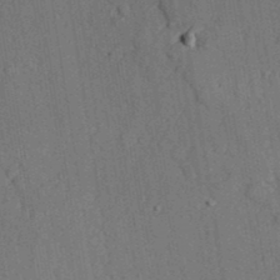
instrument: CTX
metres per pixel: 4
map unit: lAvf
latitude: 27.3671
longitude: -109.6505
